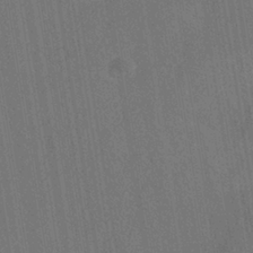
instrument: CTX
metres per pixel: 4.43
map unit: eHh
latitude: -39.1242
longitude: -26.7435
